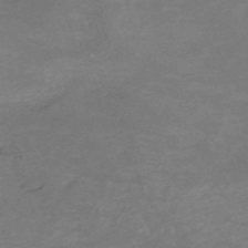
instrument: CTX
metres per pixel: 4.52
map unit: HNb
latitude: -54.6141
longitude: -36.5546
